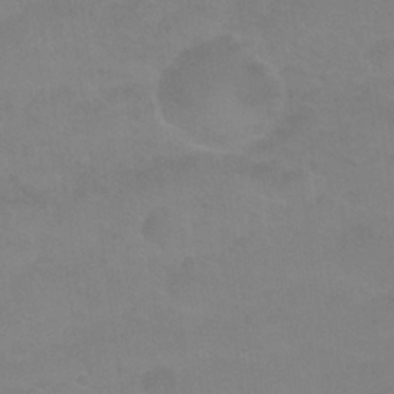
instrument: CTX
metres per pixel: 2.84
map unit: Nhu
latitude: 27.4049
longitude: -54.5168
